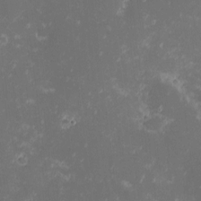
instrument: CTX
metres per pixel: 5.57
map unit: eHh
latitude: -0.8975
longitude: -85.7450
